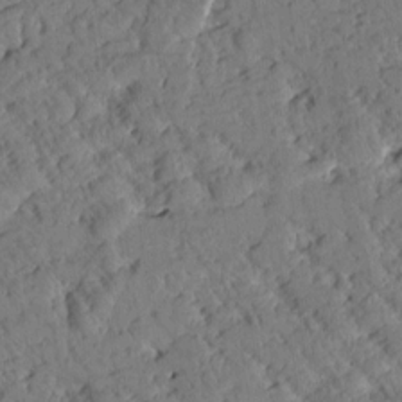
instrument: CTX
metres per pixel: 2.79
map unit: Htu
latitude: 1.2348
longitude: 177.0864
